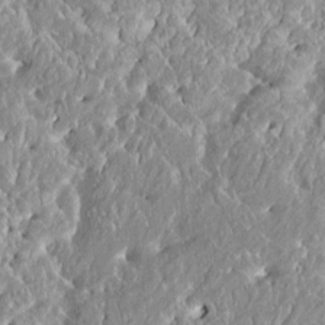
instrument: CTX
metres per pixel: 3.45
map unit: HNhu
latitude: 2.6679
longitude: 8.1606
